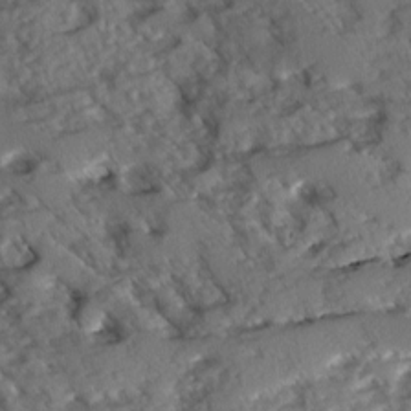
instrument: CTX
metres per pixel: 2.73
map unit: Ave
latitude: -1.2754
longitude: -111.3104
